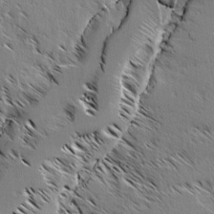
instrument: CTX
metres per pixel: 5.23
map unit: lAvf
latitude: 3.0647
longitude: -105.0459
